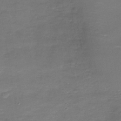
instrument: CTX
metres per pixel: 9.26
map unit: Nhe
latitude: -35.5021
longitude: -89.8584
